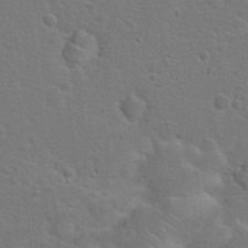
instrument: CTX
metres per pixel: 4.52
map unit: Hto
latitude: 22.8947
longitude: -47.5938
